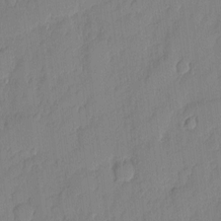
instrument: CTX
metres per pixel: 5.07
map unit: eHh
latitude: 5.2159
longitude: -75.8772
